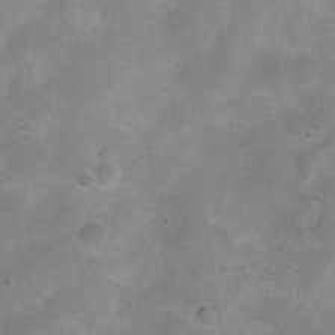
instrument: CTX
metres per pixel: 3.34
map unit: Ht
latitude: 4.5923
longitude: -20.6112
